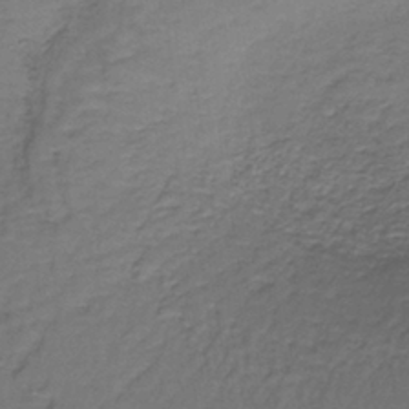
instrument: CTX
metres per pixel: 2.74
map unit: lHb
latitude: -38.1984
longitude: 61.3510
